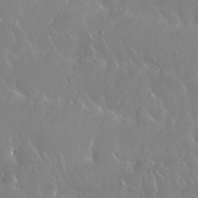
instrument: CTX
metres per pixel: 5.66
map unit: Nhu
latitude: 24.6490
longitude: -61.5938
